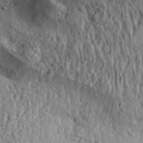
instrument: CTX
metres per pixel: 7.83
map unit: Aa
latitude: 31.5938
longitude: -134.5168
